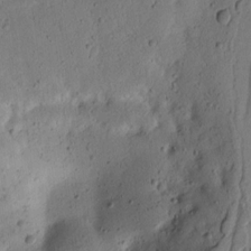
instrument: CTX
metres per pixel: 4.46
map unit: lAvf
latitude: 8.9514
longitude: 166.1606
